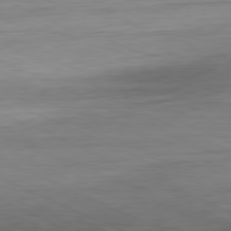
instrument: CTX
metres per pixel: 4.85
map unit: Ap
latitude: -81.4644
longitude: -60.7246
